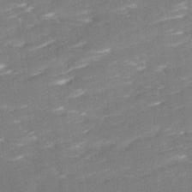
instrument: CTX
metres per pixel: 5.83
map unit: Ave
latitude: 17.2726
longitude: -136.4979
